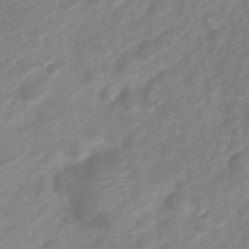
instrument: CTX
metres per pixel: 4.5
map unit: Nve
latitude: -19.8989
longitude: 106.8219
